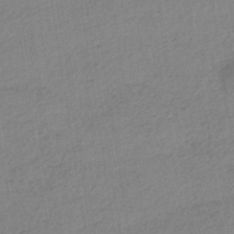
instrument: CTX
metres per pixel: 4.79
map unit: HNhu
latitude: -41.9178
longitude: 96.2173
